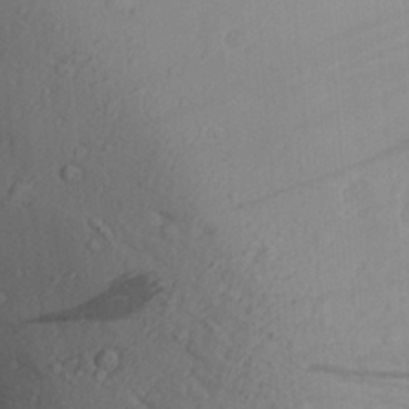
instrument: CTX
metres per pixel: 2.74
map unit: Aa
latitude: 28.3845
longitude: -131.9717
